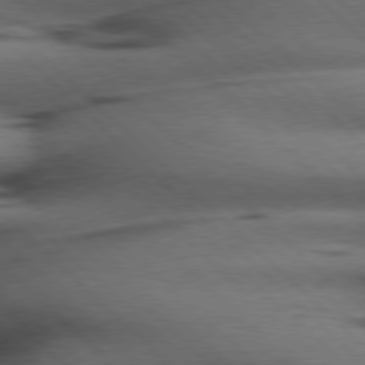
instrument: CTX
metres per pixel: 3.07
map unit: Hpe
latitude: 77.3103
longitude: -155.5182
